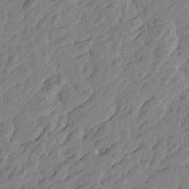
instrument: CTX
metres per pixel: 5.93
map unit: Htu
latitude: -5.5021
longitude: -179.0270
